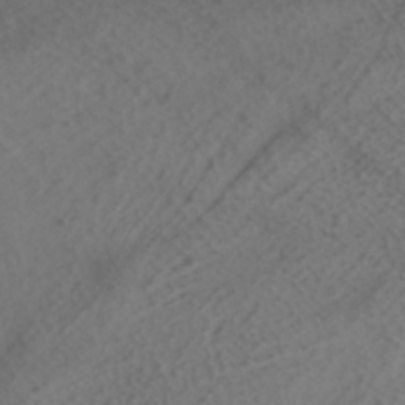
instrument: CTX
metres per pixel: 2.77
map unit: HNhu
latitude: -40.2739
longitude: 99.1053
